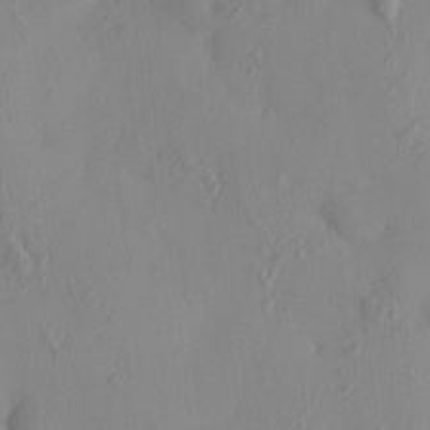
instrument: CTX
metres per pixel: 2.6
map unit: HNhu
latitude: 6.3467
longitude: 13.2754
